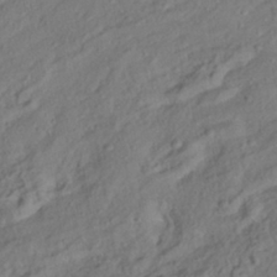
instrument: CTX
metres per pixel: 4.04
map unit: HNhu
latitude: -39.8045
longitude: 107.7100
